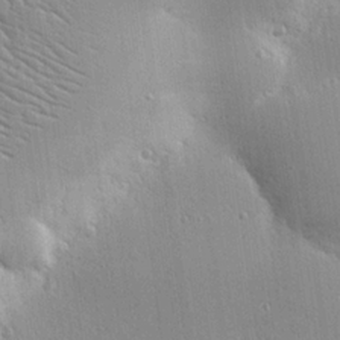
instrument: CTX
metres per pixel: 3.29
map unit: eHh
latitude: 24.0633
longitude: -89.4427
